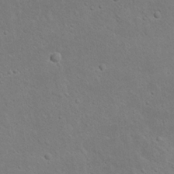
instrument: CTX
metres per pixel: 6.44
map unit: Nhu
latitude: 23.2915
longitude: -71.9528
